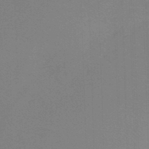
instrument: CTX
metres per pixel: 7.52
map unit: lHb
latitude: -45.1809
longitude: 63.7288
